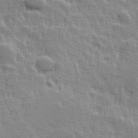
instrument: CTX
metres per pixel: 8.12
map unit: Hve
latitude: 25.4426
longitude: 144.4818
